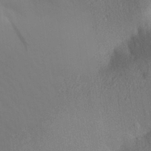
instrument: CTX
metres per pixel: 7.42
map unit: Aa
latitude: 29.1970
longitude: -144.4034
